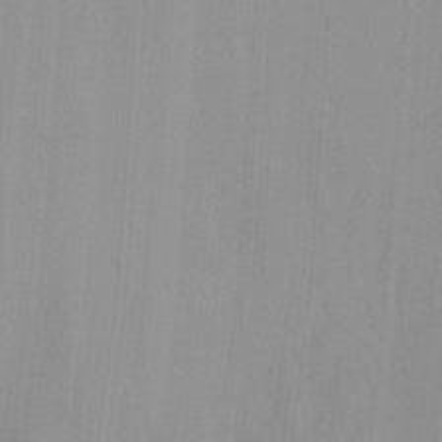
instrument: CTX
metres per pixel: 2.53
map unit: Ave
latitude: 23.1403
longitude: -136.3090
